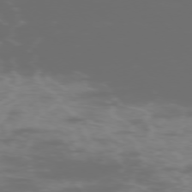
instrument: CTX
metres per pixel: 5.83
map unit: Ap
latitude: -76.4629
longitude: -74.5924
